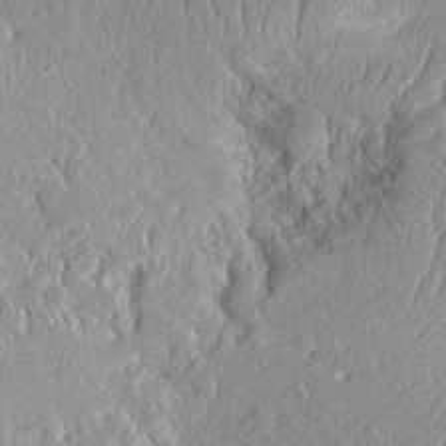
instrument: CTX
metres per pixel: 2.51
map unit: Ht
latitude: -12.0283
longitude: -23.8961
